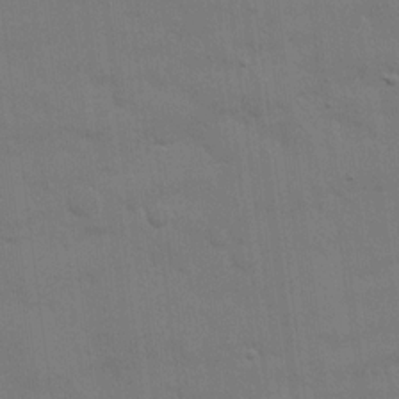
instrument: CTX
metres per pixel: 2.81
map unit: eHh
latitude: 18.4034
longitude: -66.5167
